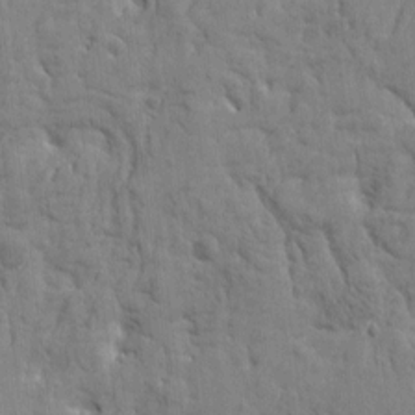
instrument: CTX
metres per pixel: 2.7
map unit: Htu
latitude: -1.9179
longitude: 179.7477
